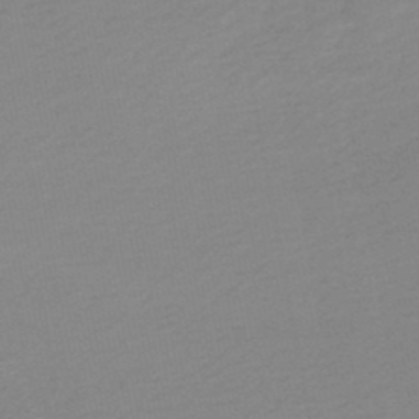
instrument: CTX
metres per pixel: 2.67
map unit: lHb
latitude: -48.6519
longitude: 65.1242
